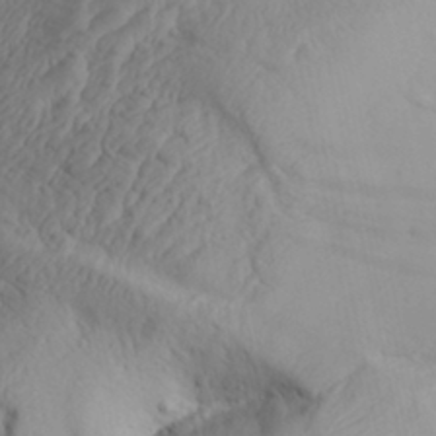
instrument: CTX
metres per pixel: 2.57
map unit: Aa
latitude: 30.2901
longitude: -133.6883
